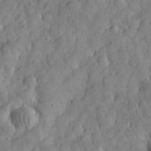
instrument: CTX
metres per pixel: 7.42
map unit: eHh
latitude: 31.6127
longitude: -66.8569
